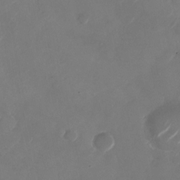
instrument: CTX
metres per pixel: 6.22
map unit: Nhu
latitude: -28.4818
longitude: -70.8569
